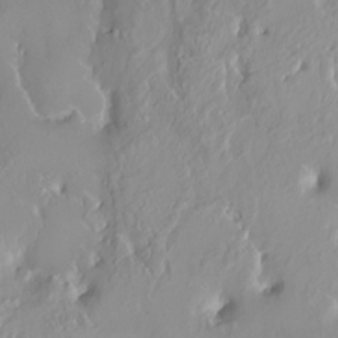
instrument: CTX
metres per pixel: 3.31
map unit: HNhu
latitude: 2.4412
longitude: 7.8989
